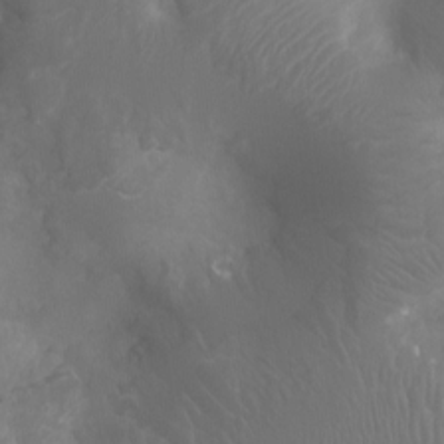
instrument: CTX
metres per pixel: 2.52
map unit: Ht
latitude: -2.9541
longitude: -18.1766
